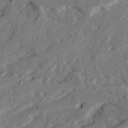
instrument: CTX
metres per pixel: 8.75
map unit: Ave
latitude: 22.6490
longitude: -131.7450
